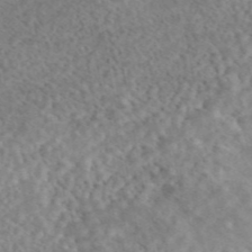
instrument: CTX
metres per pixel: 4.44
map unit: eAb
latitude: 44.8758
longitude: 115.1620
